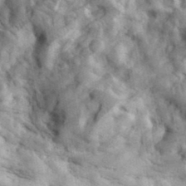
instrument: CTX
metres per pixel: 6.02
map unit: eHh
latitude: 35.0080
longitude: -68.6113
